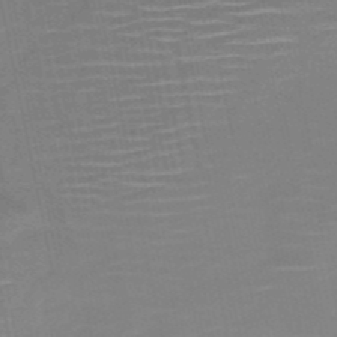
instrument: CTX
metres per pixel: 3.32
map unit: HNb
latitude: -51.1431
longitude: -47.4238
